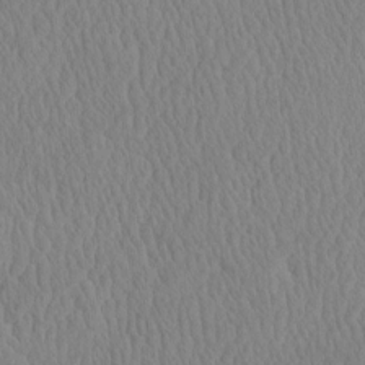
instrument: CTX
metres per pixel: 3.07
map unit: eHh
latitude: -3.7288
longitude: 15.6722
